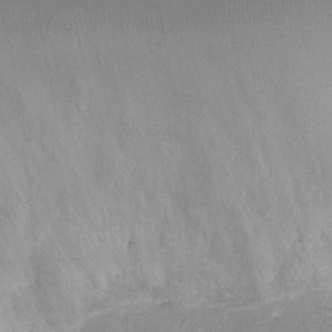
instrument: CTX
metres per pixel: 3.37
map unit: Ht
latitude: -3.8044
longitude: -19.2159
